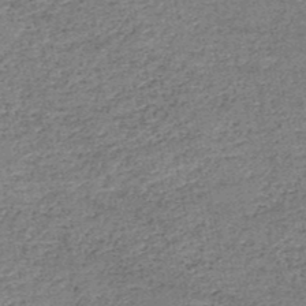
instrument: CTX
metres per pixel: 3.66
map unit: HNb
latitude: -50.2550
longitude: -49.4615
